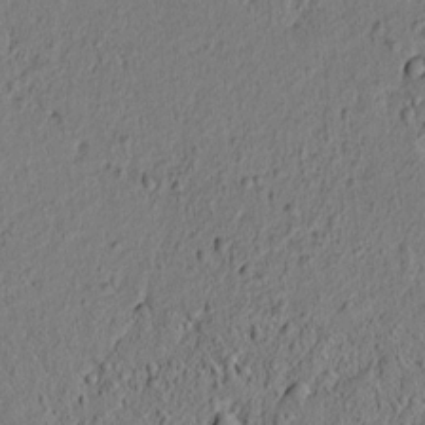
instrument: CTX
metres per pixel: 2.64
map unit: lAvf
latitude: 6.2145
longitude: 166.5385
